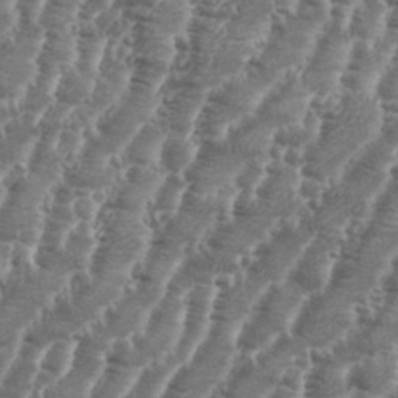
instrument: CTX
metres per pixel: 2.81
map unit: eHh
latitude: 35.1214
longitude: -136.3845
